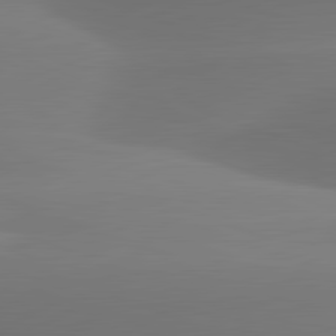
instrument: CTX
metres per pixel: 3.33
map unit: lApd
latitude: 81.8583
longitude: -163.4616
